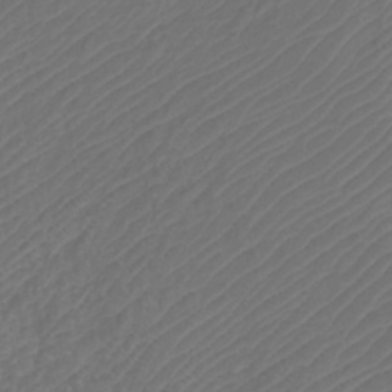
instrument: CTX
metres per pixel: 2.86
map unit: Htu
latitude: -11.3510
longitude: -71.5560
